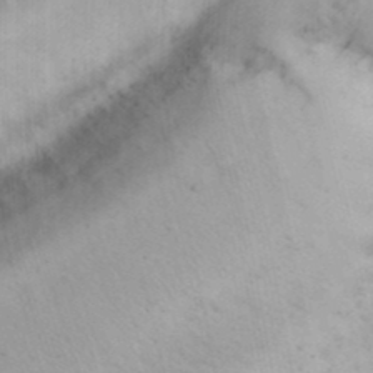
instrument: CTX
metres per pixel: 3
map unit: Nhu
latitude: 25.9906
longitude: -69.9906
